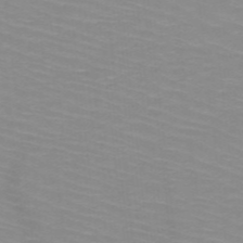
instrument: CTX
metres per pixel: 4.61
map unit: HNb
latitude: -48.0472
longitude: -45.6883
